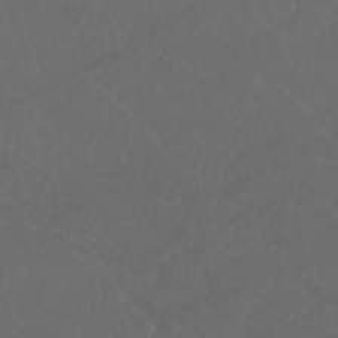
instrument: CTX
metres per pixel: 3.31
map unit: Nhu
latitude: 22.9325
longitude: -65.1592
